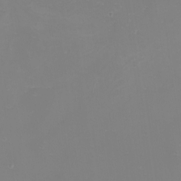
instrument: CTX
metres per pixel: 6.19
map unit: Nhu
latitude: -8.6896
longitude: -81.2159
